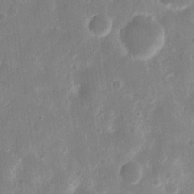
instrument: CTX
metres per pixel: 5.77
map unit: eHh
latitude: 12.3845
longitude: -72.7058
